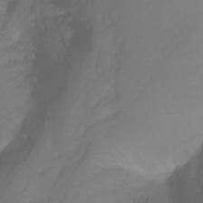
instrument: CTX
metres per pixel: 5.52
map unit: Nhu
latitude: -11.6722
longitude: -64.3656
